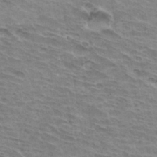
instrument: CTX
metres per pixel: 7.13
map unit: Hto
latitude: 33.9906
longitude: -43.1592
